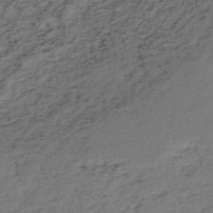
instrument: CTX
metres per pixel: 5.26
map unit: HNb
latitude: -51.8611
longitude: -53.2537
